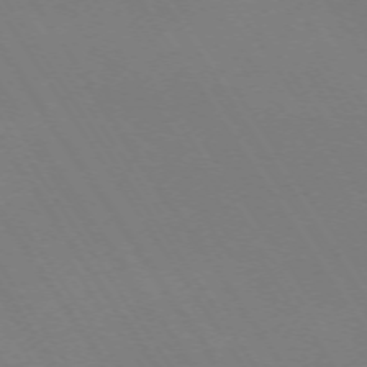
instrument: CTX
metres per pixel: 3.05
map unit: Hpe
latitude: -72.5762
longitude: 11.7856
